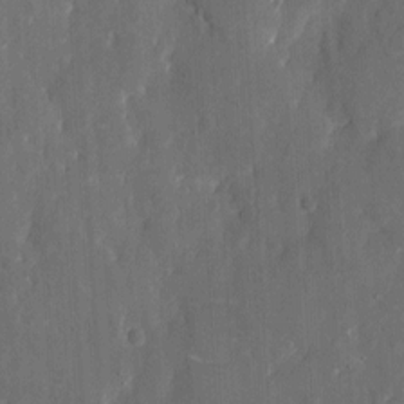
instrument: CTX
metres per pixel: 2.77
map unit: eHh
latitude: 5.9717
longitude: -69.0270
